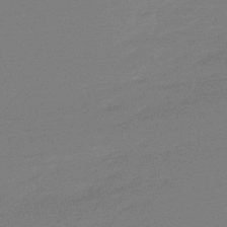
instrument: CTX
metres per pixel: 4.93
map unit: lHb
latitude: -48.9920
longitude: 81.7667
